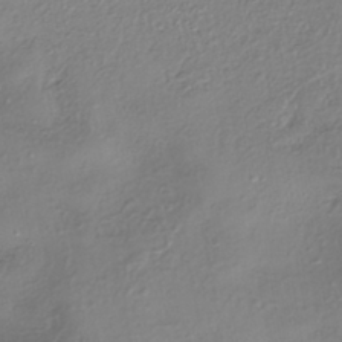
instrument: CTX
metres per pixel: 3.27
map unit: eHh
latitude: -42.3117
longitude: 122.1417
